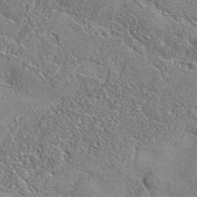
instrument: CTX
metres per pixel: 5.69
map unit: eAb
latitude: 35.6316
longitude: 108.4062
